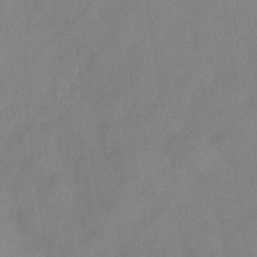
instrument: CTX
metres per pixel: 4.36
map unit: Hve
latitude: -32.2929
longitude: 92.1228
